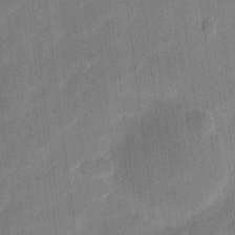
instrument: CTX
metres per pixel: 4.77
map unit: eHh
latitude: 11.0270
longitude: -67.0458
